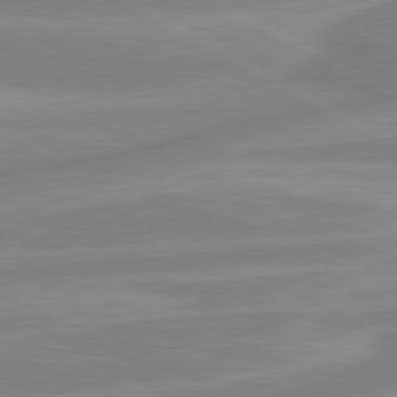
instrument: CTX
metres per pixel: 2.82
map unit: lApd
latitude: 80.7246
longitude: -168.0444
